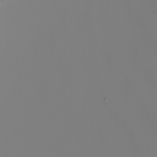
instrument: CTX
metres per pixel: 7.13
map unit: Nhu
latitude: -5.9745
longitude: -96.0822
